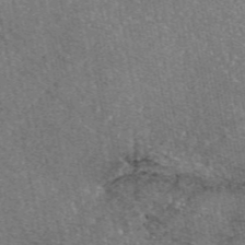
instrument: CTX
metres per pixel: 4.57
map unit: eAb
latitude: 46.9514
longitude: 106.9731
